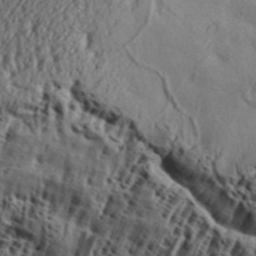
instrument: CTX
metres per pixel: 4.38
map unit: Aa
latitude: 32.9136
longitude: -136.4034
